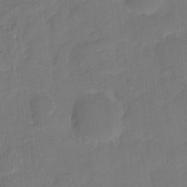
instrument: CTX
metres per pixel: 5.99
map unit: eHh
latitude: 5.9717
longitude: -65.4426
